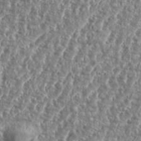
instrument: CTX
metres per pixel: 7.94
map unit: eHh
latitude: 35.0458
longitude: -134.8380
